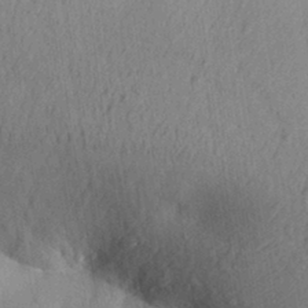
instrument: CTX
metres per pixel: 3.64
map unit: Aa
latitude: 30.0633
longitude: -146.9892
